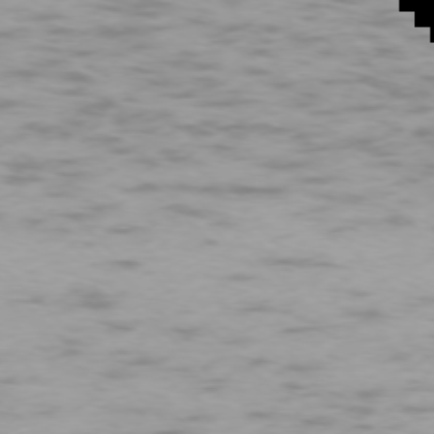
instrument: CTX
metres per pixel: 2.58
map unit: Ap
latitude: -75.4455
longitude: -68.2145
